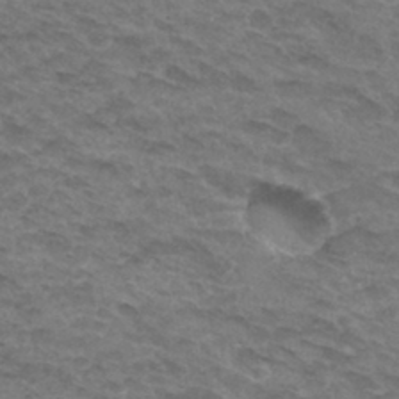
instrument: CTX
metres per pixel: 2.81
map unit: Hto
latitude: 32.2900
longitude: -47.2159
